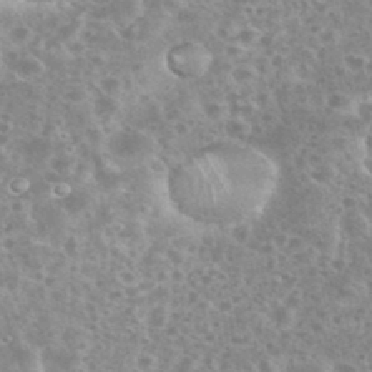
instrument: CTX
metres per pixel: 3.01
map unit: eHh
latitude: 35.1592
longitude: -60.4601
